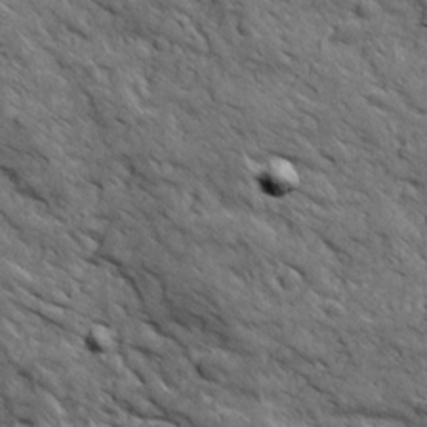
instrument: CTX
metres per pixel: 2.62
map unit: Ave
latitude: 19.1781
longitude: -134.3845
